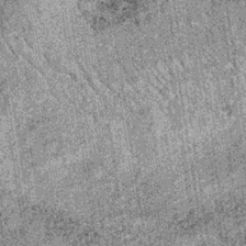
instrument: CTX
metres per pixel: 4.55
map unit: lHb
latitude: -36.9730
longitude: 67.0487
